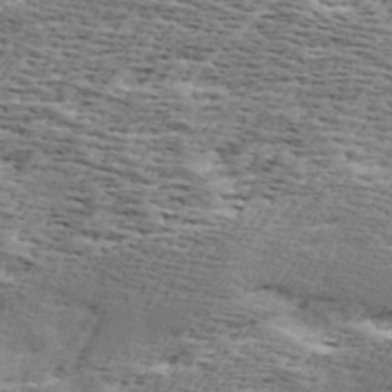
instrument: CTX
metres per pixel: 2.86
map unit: Ave
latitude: 16.8002
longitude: -137.7072
